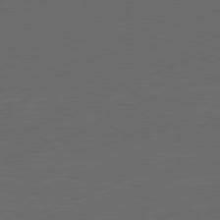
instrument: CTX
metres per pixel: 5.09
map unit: Ap
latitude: -81.4833
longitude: -86.3845
